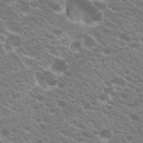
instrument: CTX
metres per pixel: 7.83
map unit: Hto
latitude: 20.7813
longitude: -34.8380
